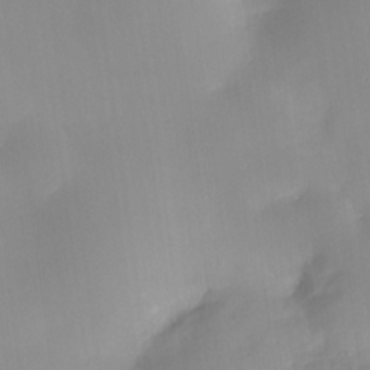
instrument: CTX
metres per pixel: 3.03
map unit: HNhu
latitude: 11.0836
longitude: 9.0108
